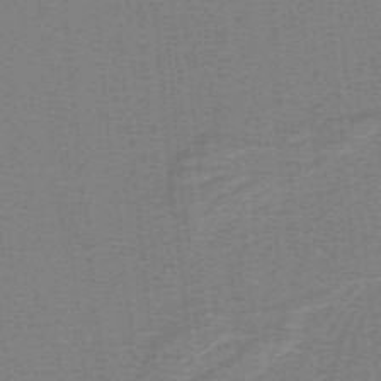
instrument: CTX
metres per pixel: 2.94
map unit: lHb
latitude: -39.4266
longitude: 54.1417
